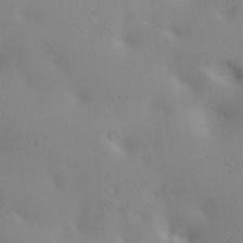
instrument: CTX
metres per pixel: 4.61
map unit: lAa
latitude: 20.3279
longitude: -138.4412
